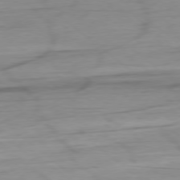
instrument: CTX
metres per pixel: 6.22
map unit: Ap
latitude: -78.6329
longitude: -78.4601
